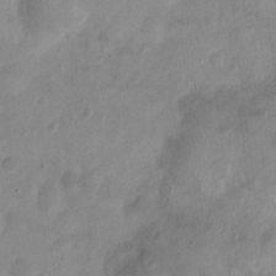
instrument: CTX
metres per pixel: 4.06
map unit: Nhu
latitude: 4.4790
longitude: -18.2711
